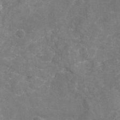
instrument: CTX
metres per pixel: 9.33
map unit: Nhu
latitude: -18.2362
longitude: -56.8946
